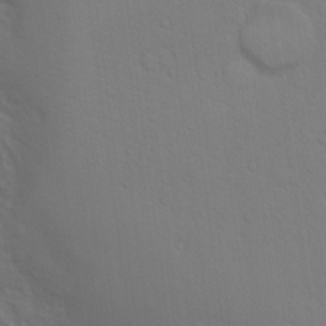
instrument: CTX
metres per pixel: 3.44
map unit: Nhu
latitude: 17.7639
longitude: -33.8394
